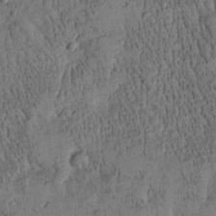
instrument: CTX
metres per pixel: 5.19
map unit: Htu
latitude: -4.2928
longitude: 174.9919
